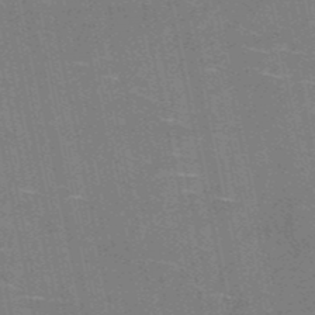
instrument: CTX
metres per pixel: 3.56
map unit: HNb
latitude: -51.7666
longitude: -44.2522
